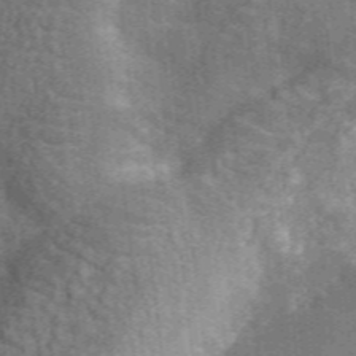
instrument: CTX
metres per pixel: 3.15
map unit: lHvf
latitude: 37.5182
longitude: -91.1970
